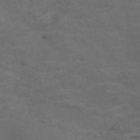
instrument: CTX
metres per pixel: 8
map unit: Nve
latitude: -59.3320
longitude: 58.7652
